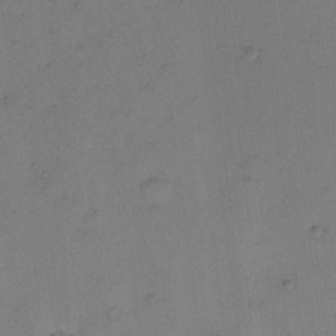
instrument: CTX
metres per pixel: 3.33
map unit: Hto
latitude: 6.8380
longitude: -61.9906
